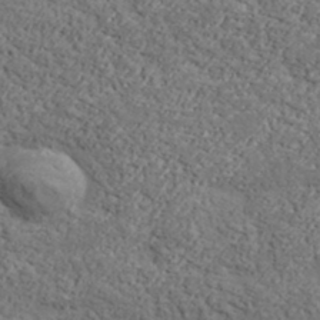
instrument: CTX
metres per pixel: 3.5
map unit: lHvf
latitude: 37.7639
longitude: -91.7828
